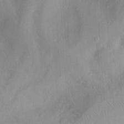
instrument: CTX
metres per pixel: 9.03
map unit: Nhu
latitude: -12.1795
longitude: -62.9892
